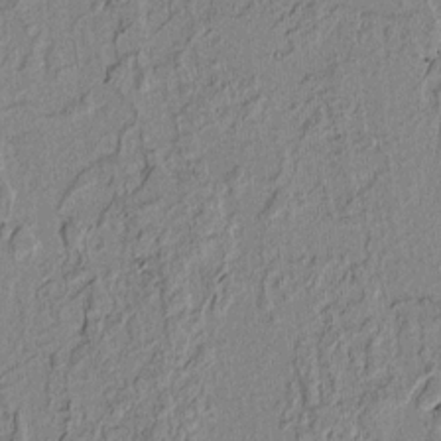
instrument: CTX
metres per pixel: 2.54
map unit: lAvf
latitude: 6.4790
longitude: 168.7841
